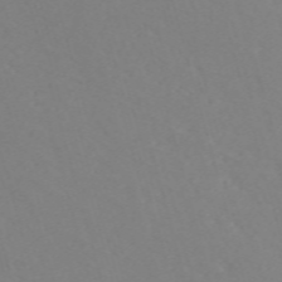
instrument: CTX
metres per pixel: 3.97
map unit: ANa
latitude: 41.4993
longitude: 33.5588
